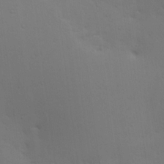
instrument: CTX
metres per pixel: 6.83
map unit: lAa
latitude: 20.6302
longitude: -138.4601
